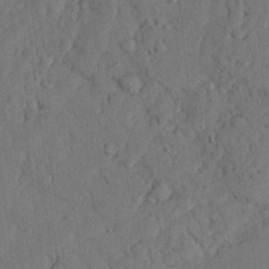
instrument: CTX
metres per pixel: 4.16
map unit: Ave
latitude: 23.6883
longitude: -133.3671
